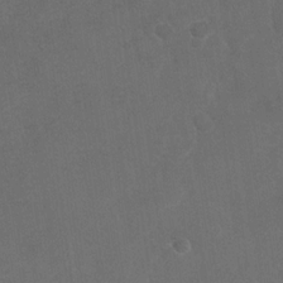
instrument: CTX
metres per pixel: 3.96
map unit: Nhu
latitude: -29.3510
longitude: -62.2145
